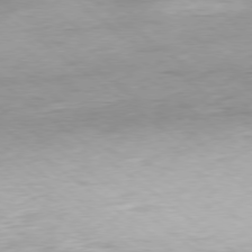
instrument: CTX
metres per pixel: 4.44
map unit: Hpe
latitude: -78.9541
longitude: 11.5210
